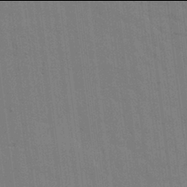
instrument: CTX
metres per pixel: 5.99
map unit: lHvf
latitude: 17.9906
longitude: -113.6505
